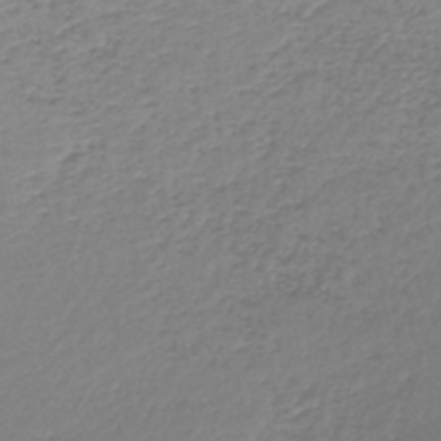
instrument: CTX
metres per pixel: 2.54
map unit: lHb
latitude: -44.5763
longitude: 58.9163
